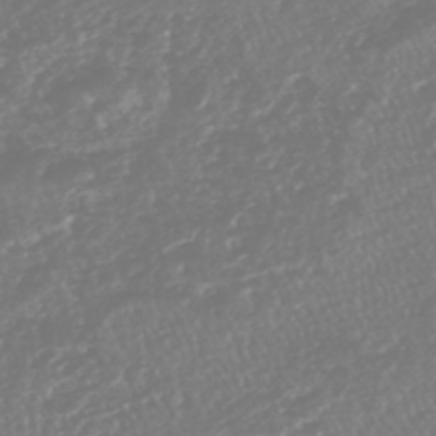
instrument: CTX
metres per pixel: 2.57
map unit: HNhu
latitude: -45.8800
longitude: 101.0675
